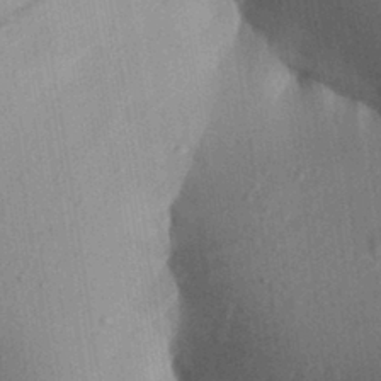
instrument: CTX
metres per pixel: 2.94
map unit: Aa
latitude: 29.1214
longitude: -146.8947
